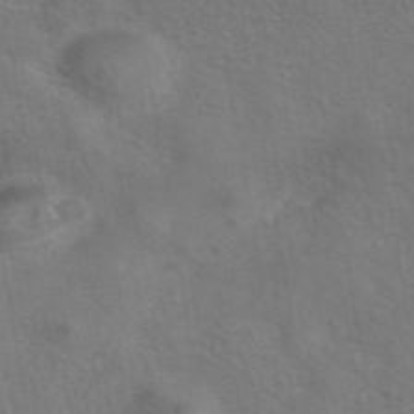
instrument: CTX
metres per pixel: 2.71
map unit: eAb
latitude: 42.4601
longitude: 104.5951
